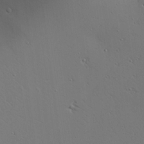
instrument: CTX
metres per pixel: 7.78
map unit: Aa
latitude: 18.9136
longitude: -141.3103
